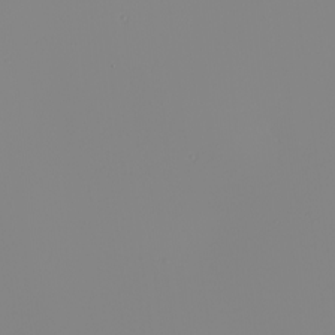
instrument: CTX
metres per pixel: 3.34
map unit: Nhu
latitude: -6.0472
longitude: -95.4993
